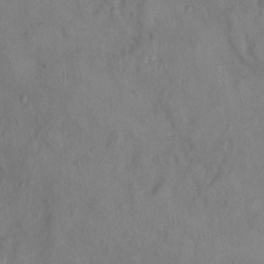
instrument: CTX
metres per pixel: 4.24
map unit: Nhu
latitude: 0.2144
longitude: -15.7072
